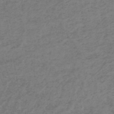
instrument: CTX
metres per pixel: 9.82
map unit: HNb
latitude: -45.0864
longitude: -45.8961
